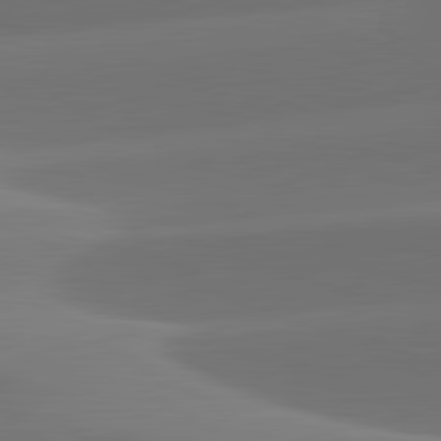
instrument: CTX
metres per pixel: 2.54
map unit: lApd
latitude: 82.0633
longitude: -160.9325
